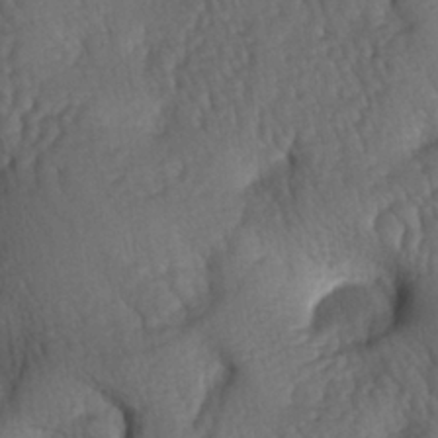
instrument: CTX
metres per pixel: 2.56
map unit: lAa
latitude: -5.8233
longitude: -126.7435
